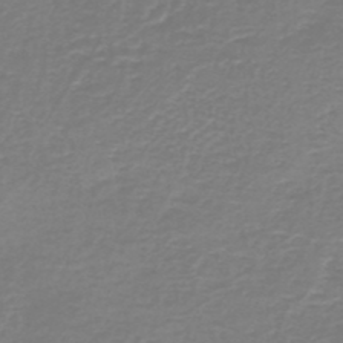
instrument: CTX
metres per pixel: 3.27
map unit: HNb
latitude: -46.4251
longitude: 53.0675
